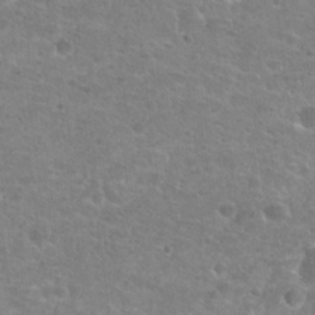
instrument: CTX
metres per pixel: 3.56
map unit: Hto
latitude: 25.4048
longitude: -48.3845
